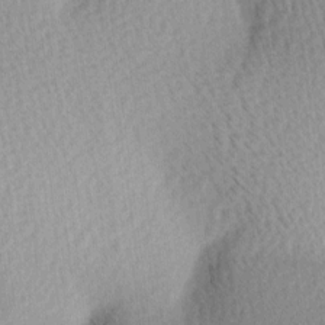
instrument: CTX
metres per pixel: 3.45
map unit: Ave
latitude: 11.1781
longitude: -107.2537
